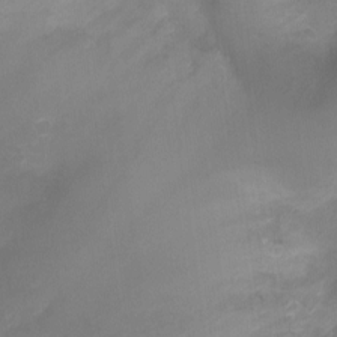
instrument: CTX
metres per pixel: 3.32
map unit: Ht
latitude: -9.3698
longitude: -24.5734
